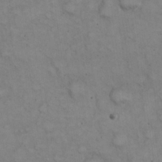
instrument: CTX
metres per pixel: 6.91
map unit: eHh
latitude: 22.9703
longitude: -58.9514
